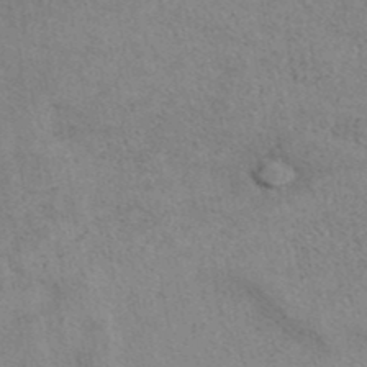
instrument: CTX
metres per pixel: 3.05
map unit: eAb
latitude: 41.0458
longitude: 108.3495
